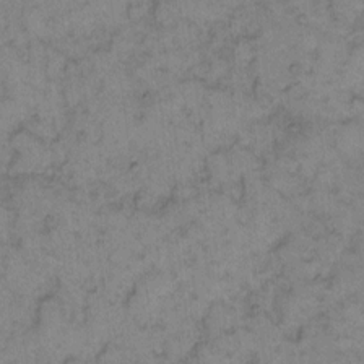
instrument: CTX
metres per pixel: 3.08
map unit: eHh
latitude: 9.3293
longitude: -63.4049
